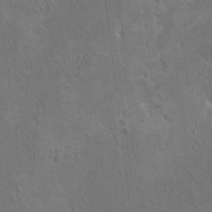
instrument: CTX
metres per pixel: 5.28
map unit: HNhu
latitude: 4.4412
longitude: 4.8408
